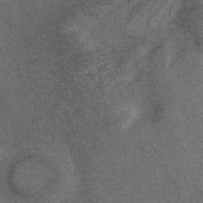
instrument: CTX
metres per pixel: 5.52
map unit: ANa
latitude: 39.3482
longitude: 29.4454
